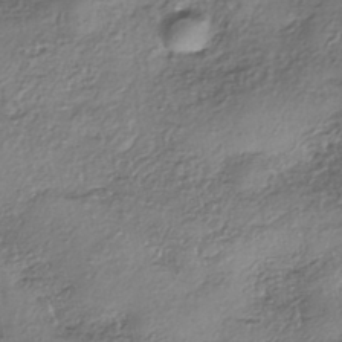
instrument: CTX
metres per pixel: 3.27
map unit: eHh
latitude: -42.0661
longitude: 122.8975
